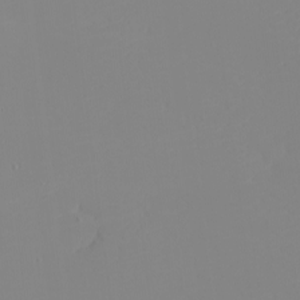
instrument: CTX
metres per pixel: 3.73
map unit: eHh
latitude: -5.8611
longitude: -85.8772
